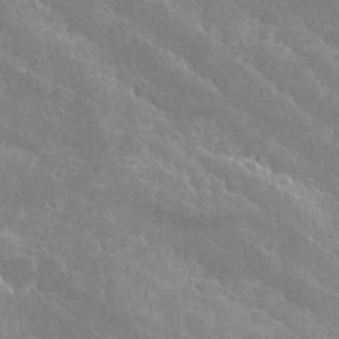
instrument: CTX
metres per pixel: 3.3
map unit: Hto
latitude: 27.0081
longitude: -40.2900
